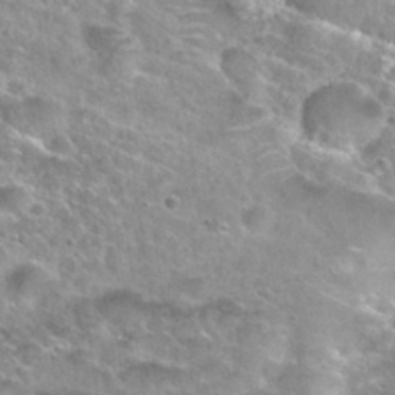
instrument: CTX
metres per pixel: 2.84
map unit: Nhu
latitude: 30.2712
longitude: -49.5560
